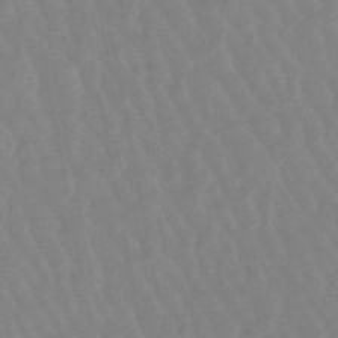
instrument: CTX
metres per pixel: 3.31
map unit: lHb
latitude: -48.6330
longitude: 78.3684
